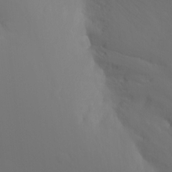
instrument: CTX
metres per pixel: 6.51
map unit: Nhu
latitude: -12.0472
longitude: -63.1403
